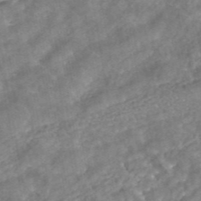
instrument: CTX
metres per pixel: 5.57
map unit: ANa
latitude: 43.8772
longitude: 24.5763
